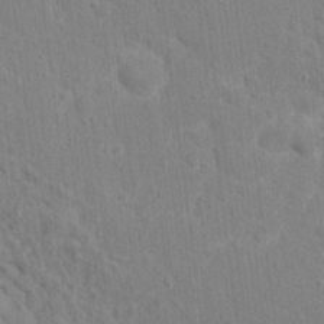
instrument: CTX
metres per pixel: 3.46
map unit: Hto
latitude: 13.6694
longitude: -37.8961
